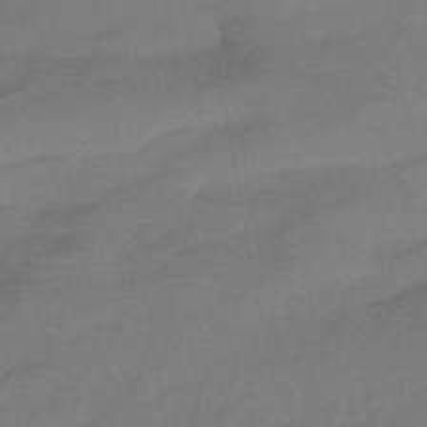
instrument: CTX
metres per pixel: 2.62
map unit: eHb
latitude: -39.5588
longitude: 82.5007
